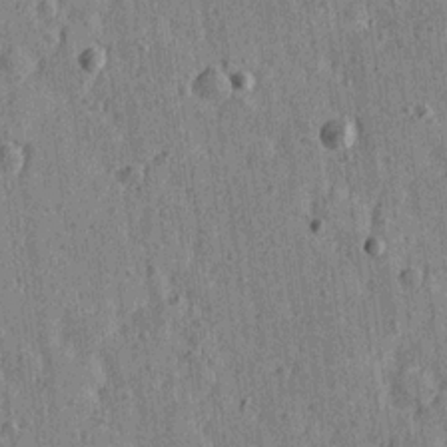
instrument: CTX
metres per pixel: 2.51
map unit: Ave
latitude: 15.7639
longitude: -105.4049
